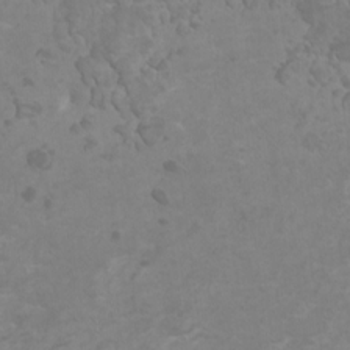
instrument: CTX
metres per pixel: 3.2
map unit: HNhu
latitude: 2.1389
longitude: -1.7449
